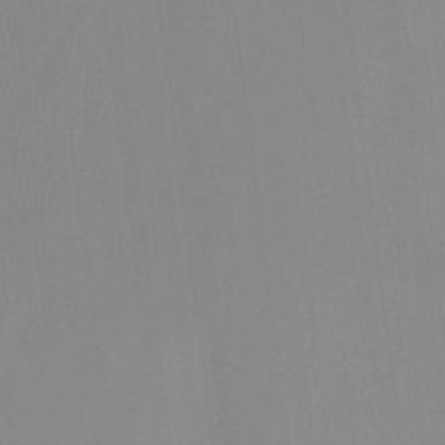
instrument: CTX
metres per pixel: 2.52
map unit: Ht
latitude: -13.8800
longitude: -57.2348
